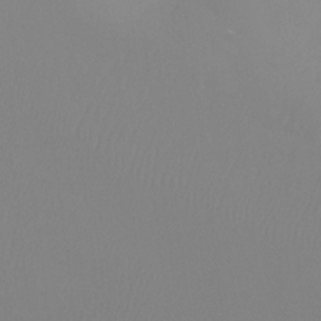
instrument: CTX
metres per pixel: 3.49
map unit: Htu
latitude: -13.0487
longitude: -48.4412
